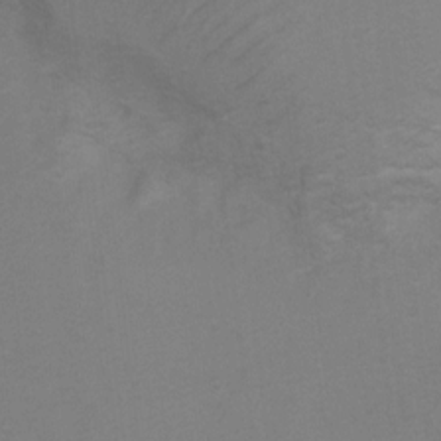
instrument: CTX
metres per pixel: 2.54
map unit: Hto
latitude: 7.0458
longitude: -35.9528
